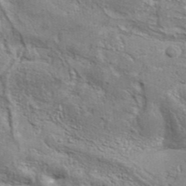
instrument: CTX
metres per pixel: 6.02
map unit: Aa
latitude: 34.3467
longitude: -135.6883
